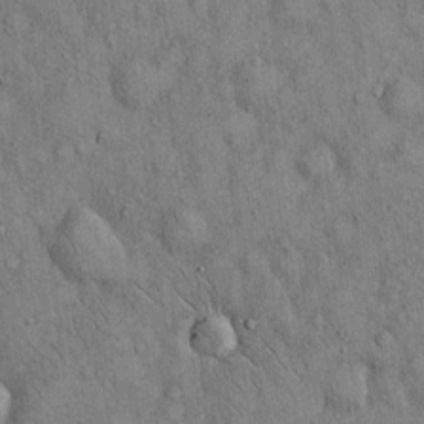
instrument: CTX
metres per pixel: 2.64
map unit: Hto
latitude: 13.8017
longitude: -58.8191
